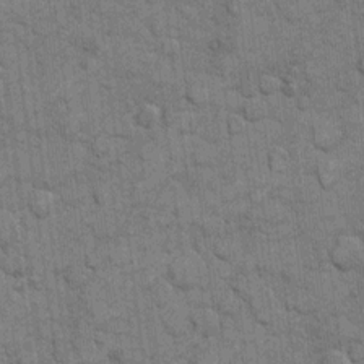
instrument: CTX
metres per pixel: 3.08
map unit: eHh
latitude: 11.3671
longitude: -65.2537
